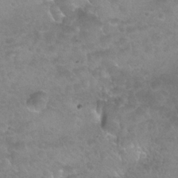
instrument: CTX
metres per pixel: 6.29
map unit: Nhu
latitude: 24.6868
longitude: -53.7072
